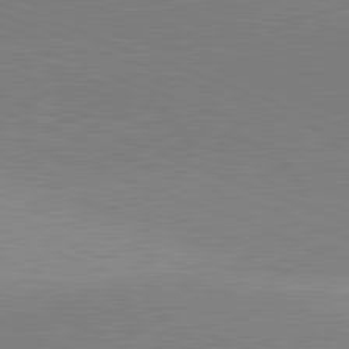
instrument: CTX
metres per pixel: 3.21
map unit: lApd
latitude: 81.9150
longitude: 136.2361
